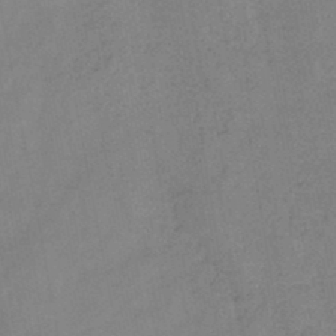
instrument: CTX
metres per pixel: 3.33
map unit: HNb
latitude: -45.6155
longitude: -38.3656
